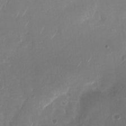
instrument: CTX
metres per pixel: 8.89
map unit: Nhu
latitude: -28.5763
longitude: -70.4979
